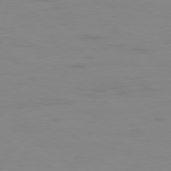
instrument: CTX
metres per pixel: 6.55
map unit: Hpe
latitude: -78.8219
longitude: 15.3888
